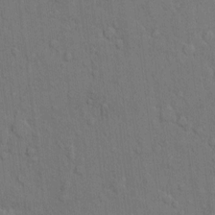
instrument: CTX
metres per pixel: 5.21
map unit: Hto
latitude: 10.1578
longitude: -61.2537
